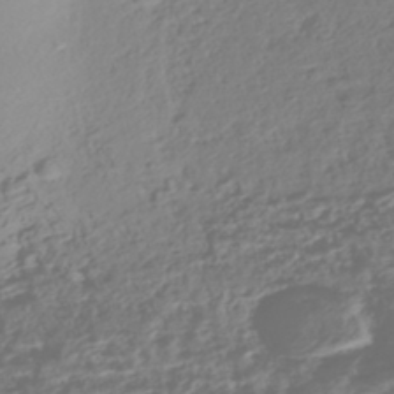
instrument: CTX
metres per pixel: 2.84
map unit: HNhu
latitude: -43.2753
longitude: 104.3117
